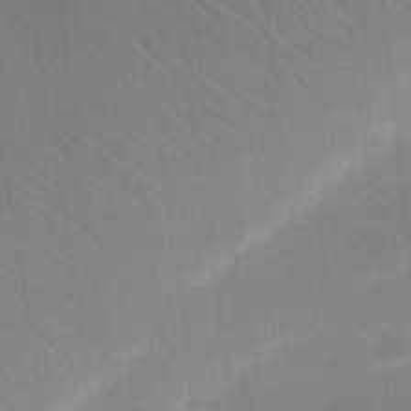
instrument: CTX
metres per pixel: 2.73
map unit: Nhu
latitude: 23.7638
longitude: -73.1593
